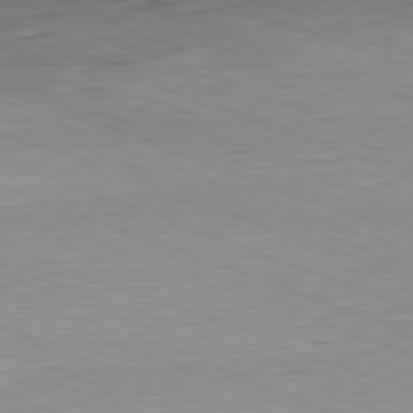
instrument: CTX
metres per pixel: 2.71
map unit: Hpe
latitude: -82.1795
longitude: 13.2565
